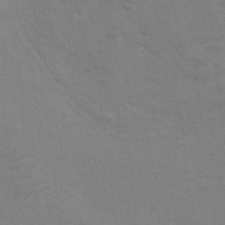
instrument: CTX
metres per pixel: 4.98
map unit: Hto
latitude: 11.2159
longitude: -35.7449
